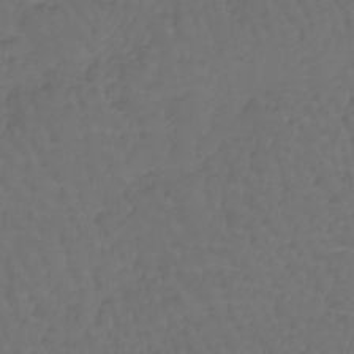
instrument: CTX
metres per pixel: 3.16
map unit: lHb
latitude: -43.5210
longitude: 66.2739
